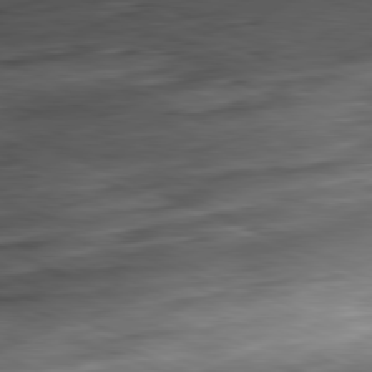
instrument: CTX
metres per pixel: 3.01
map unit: Ap
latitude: -81.7478
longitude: -83.2537
